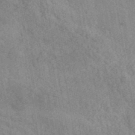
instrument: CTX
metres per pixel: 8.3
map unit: ANa
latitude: 42.4223
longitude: 52.3873
